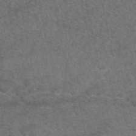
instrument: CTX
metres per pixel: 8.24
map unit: eAb
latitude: 48.3278
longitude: 105.6344
